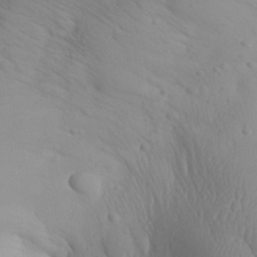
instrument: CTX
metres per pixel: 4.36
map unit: Aa
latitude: 30.9136
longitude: -143.4427
